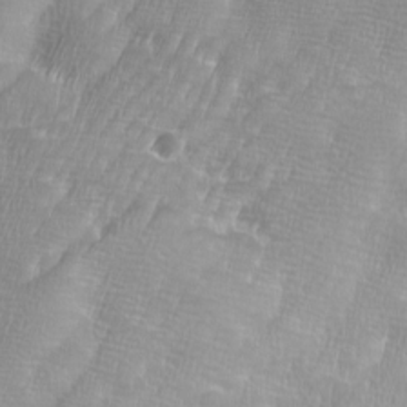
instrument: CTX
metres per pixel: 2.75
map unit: Ave
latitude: 9.8395
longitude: -106.0822
